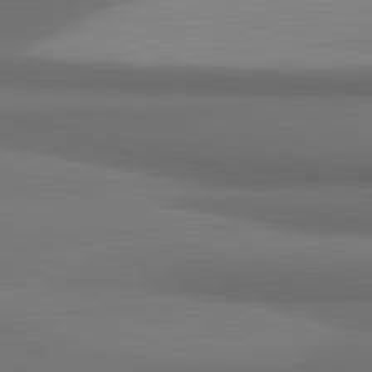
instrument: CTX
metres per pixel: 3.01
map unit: lApd
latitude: 81.5371
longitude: 171.8234
